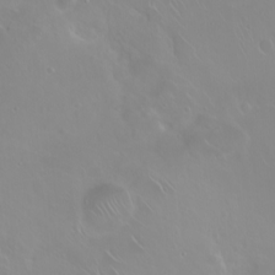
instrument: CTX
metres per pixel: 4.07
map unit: eHh
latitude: 1.4804
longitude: -54.7813
